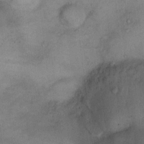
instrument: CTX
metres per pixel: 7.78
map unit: Ht
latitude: 13.0648
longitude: -40.2711
